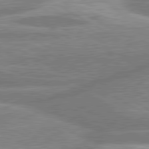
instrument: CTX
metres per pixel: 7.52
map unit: lApd
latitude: 80.4790
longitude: -165.6127
